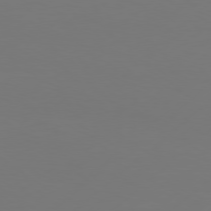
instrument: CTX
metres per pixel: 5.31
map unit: Hpe
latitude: 76.3089
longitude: -130.7058
